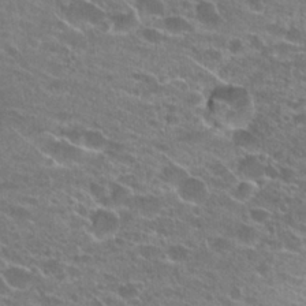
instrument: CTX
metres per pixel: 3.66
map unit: Hto
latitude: 24.7813
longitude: -43.1592
